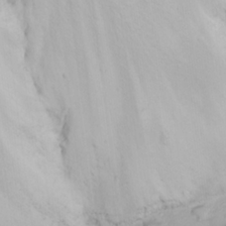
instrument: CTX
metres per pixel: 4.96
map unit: Nhu
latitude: 24.0255
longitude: -62.7247
